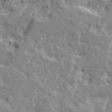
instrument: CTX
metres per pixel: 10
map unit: Ave
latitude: 15.8773
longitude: -137.9906
